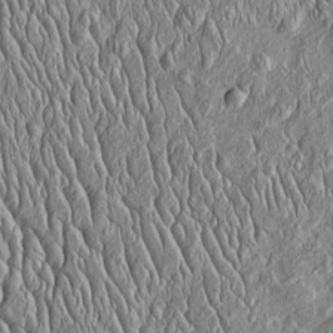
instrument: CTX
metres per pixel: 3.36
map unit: Htu
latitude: -4.4818
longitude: 157.4643
